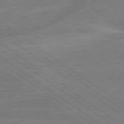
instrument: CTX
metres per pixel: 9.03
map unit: lApd
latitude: 79.5938
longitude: -144.7813
